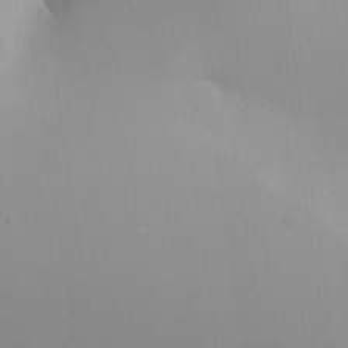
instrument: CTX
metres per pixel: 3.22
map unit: Aa
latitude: 18.5734
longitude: -142.2334
